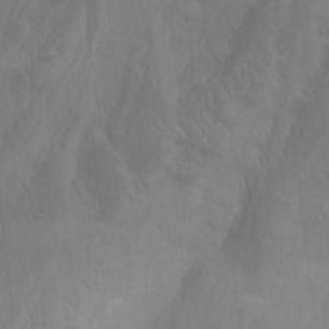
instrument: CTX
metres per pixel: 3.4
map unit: Aa
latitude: -8.6896
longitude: -78.6680
